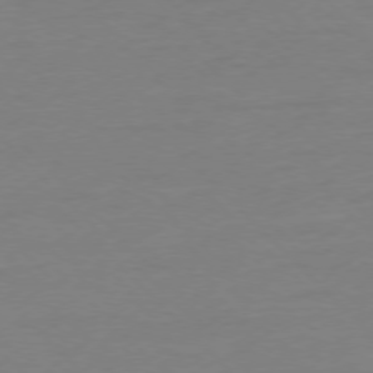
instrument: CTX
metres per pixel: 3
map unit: Ap
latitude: -76.9542
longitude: -79.9717
